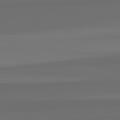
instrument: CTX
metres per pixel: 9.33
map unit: lApd
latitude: 82.8380
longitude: 162.3684
